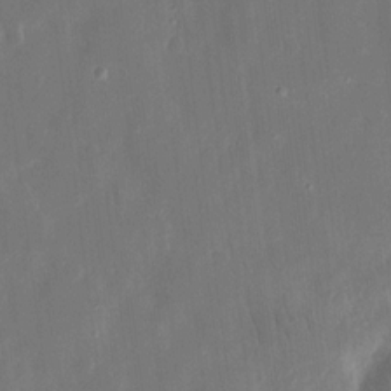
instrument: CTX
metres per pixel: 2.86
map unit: eHh
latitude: 13.2915
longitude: -72.5924
